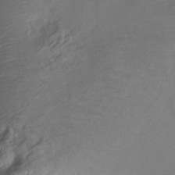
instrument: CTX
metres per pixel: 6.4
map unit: Ht
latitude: -7.8044
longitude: -36.3845
